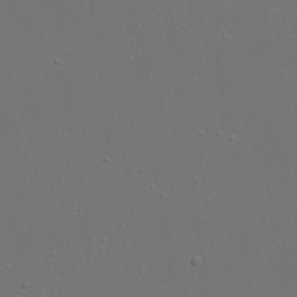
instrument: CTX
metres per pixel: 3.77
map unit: eHh
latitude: 23.3671
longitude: -69.5371
